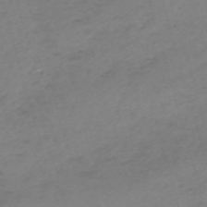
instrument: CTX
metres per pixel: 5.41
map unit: eHh
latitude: -61.4832
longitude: 52.4251
